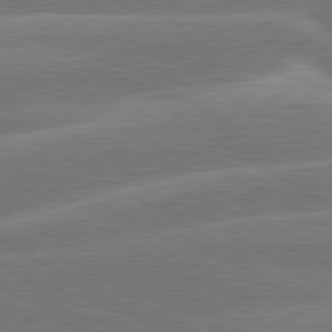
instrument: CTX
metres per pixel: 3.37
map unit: lApd
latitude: 79.9906
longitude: -131.8017
